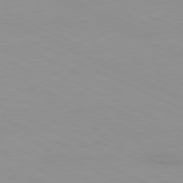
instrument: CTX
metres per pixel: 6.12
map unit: Ap
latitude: -81.1242
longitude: -93.7260
